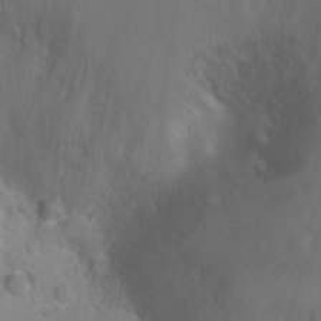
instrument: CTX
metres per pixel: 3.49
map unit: Ht
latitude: -2.8596
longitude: -27.6694
